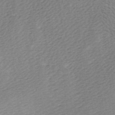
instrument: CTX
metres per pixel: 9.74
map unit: Ave
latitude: 0.3089
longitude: -115.1592
